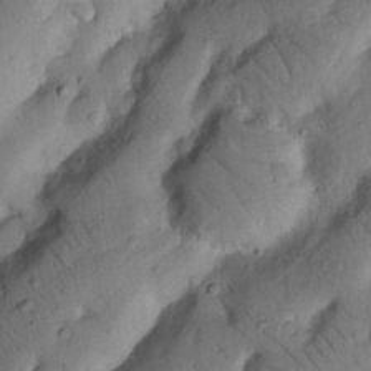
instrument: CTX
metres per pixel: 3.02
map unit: Nhu
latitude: 20.5735
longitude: -75.3482
